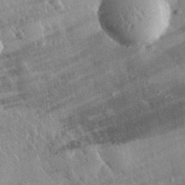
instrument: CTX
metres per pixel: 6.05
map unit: eHh
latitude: 30.8947
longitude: -80.5924
